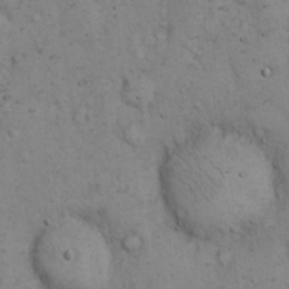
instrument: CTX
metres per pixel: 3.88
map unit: eHh
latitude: 15.0459
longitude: -63.8206
